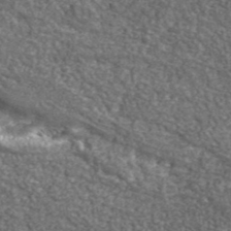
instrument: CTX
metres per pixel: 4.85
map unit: eHh
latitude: 42.1956
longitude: -90.8569
